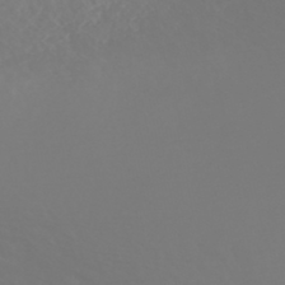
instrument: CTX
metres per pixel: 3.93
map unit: Nhe
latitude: -46.9730
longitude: -171.2726
